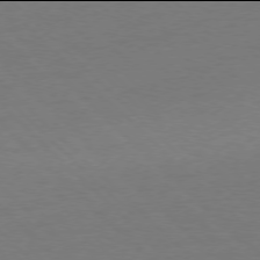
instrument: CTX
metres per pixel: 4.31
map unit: Ap
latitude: -78.0094
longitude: -58.5546
